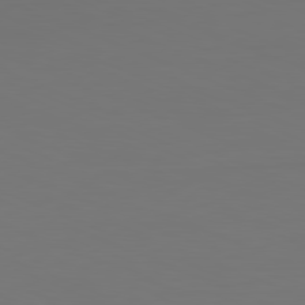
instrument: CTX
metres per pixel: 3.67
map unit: Hpe
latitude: -81.9556
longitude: 7.4832
